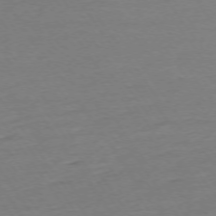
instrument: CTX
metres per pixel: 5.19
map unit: Ap
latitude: -74.8408
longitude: -81.0269
